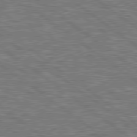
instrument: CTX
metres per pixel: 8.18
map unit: lApd
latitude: 79.1403
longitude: 173.7666
